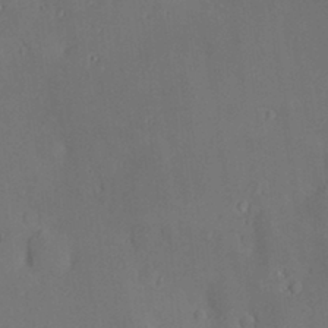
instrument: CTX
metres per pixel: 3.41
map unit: Hve
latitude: -9.1809
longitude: 175.0486
